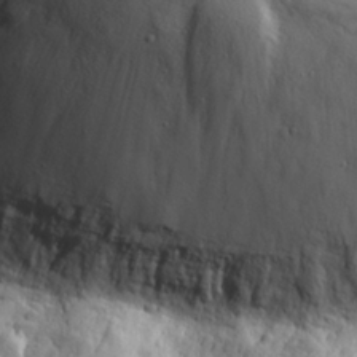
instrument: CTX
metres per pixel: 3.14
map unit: eHh
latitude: 27.1781
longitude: -78.1956
